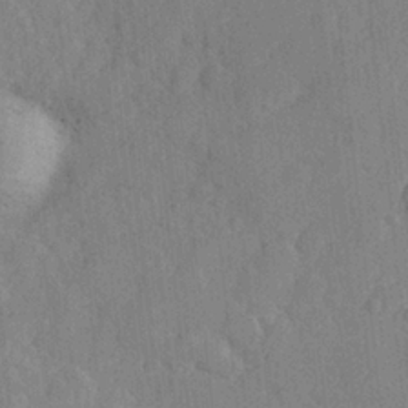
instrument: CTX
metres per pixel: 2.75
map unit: Hve
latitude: 25.5938
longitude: 149.2565
